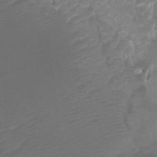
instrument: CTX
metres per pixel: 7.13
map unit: Ht
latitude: 1.9339
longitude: -21.2537
